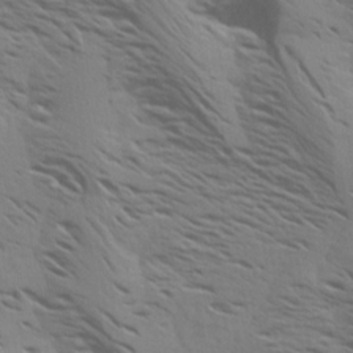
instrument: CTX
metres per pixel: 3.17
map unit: Aa
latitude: 18.7057
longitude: -145.1592
